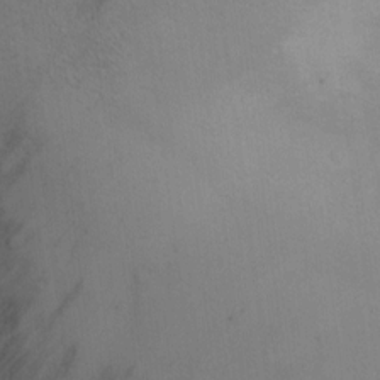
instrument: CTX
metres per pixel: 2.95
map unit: eHh
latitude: -9.1620
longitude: -66.6679
